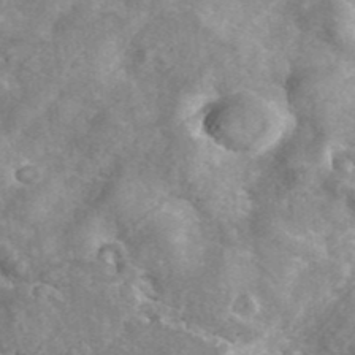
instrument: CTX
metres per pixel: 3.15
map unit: ANa
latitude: 42.5357
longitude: 26.4062
